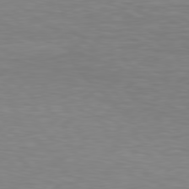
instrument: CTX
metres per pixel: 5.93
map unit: Hpe
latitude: 78.7247
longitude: -121.2726
